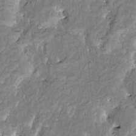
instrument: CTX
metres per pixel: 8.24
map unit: HNhu
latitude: 2.9136
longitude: 8.7085
